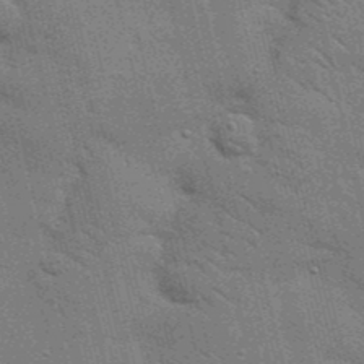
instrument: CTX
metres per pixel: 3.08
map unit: Nhu
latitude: 24.3089
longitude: -73.3104
